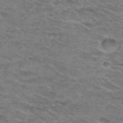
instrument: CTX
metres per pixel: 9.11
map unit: Hto
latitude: 29.8016
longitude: -46.3657
